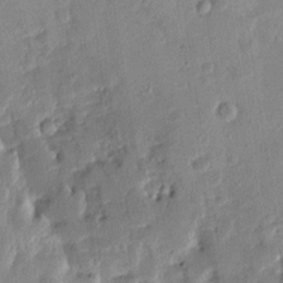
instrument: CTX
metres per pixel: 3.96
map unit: Htu
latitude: 1.5560
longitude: -178.3090
